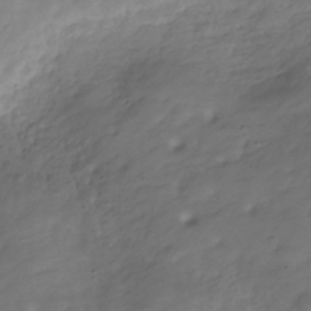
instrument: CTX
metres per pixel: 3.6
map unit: Hve
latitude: -30.2172
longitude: 91.7100
